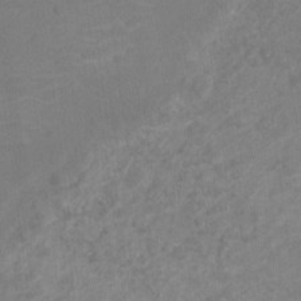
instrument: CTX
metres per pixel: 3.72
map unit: Nve
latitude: -18.7274
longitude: 106.3118
